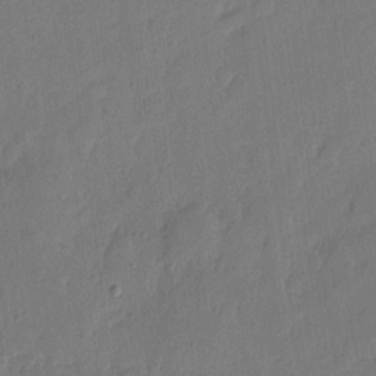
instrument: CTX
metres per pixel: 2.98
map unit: eHh
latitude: 5.6883
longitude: -72.5735
